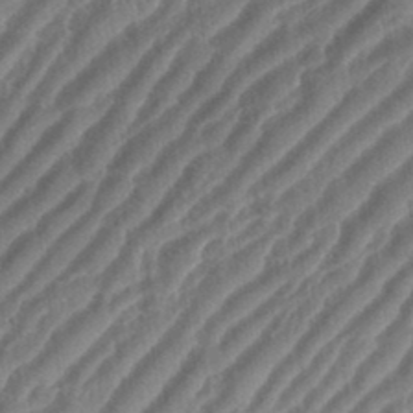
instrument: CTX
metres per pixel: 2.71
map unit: eHh
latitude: 36.1389
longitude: -134.7246
